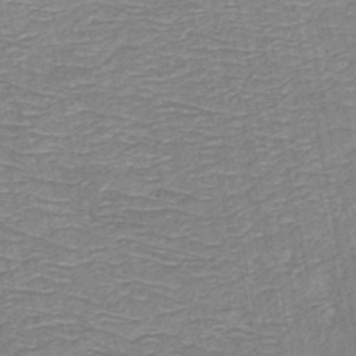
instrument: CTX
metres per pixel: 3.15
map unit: HNb
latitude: -50.3684
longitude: -47.4994
